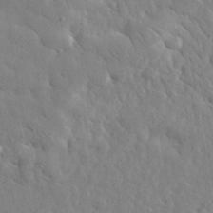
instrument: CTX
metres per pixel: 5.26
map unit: lHvf
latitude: 35.2348
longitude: -87.0647
